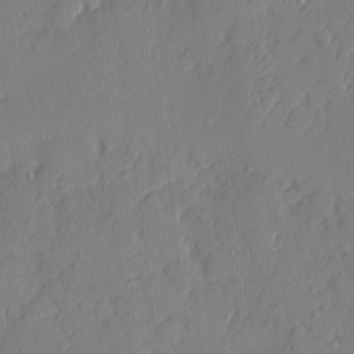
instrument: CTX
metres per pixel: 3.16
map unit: eHh
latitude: 4.2522
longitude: -76.0444
